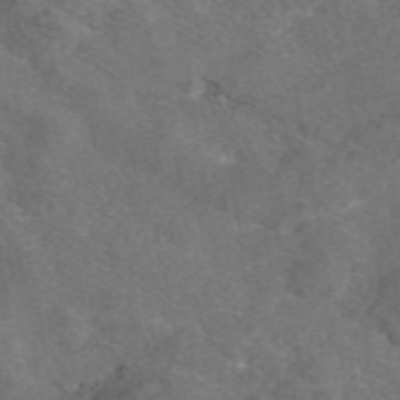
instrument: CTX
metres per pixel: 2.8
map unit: eAb
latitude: 47.8017
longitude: 108.9731
